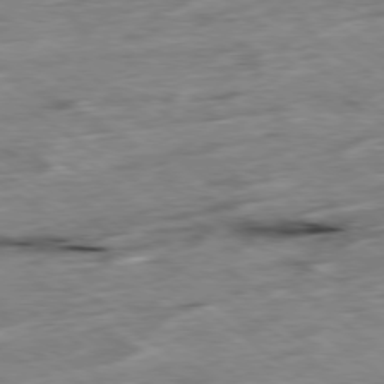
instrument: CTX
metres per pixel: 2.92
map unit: Hpe
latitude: -78.5951
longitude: -22.1578
